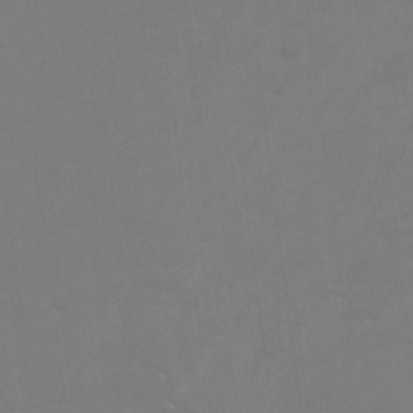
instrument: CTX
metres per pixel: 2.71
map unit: Ht
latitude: -9.2565
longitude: -34.0444
